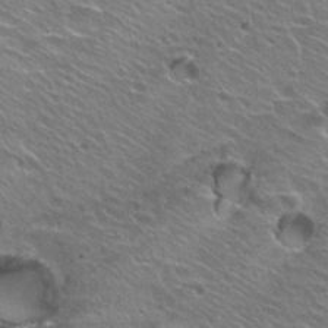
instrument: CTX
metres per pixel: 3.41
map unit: Hto
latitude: 24.8191
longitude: -30.6869
